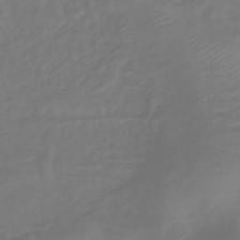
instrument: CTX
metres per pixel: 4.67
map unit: lHb
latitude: -42.1038
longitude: 81.1431
